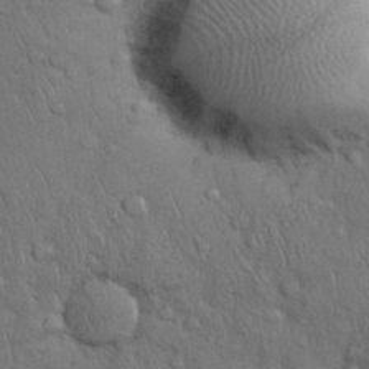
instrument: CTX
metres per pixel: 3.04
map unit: Nhu
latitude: 27.9339
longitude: -68.4034
